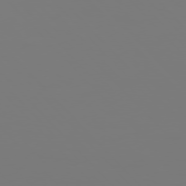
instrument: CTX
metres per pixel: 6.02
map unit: Hpe
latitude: 76.2900
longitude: -133.8394
